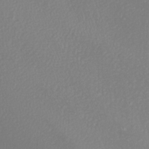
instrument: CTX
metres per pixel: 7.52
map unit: Nhu
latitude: -8.0850
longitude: -94.7058
